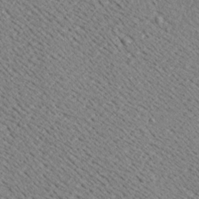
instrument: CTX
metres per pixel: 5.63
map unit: Ave
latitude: 18.5356
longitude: -139.9150
